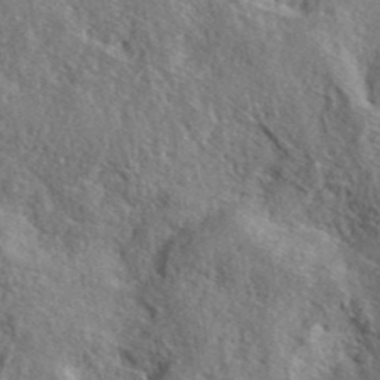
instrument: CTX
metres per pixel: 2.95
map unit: lHvf
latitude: 41.5749
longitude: -88.3846
